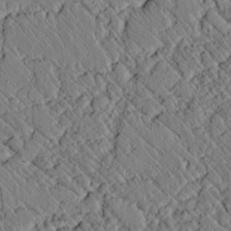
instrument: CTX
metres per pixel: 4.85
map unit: lAvf
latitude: 7.2537
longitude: 159.5210
